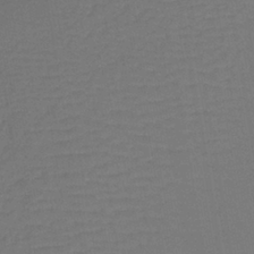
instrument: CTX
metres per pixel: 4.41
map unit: lHb
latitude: -38.4062
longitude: 69.2753
